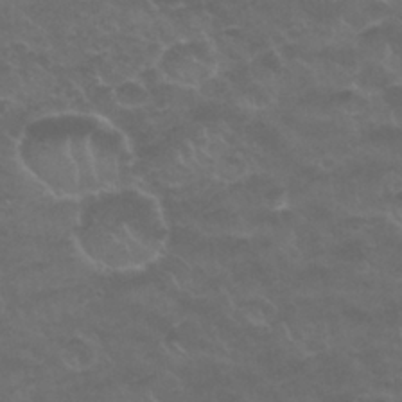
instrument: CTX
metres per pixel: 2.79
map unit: Nhu
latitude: 26.4979
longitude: -53.0270
